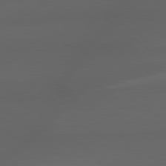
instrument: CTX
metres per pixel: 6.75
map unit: lApd
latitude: 78.9892
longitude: -165.6505
